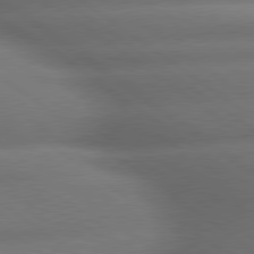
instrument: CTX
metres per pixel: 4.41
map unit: lApd
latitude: 79.7450
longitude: -167.8016
